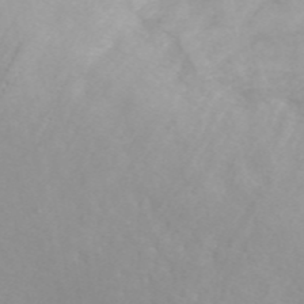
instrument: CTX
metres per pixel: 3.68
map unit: ANa
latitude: 44.9891
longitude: 22.7463
